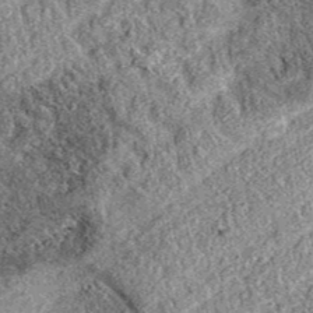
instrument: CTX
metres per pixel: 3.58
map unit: eAb
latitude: 37.7072
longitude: 110.5952
